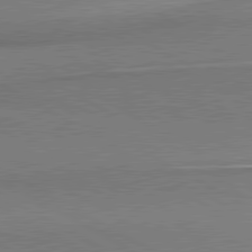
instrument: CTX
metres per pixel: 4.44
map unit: lApd
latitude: 80.6301
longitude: 166.3495
